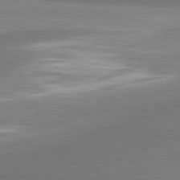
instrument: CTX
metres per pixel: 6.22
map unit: lApd
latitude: 80.8569
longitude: 167.5777
